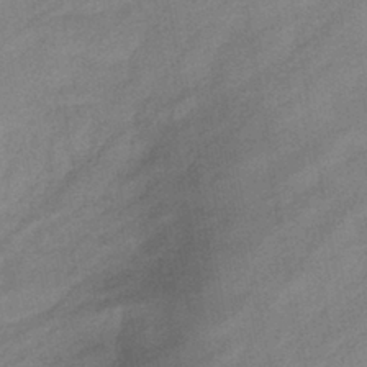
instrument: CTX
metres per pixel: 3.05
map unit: eHb
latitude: -41.1431
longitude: 84.1038
